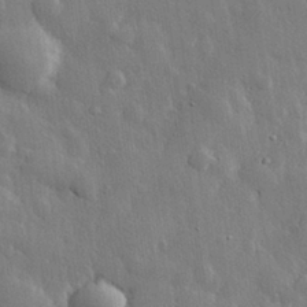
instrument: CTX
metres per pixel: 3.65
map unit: eHh
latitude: 29.5749
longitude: -79.8206
